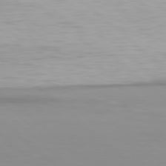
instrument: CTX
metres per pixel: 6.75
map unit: Hpe
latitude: 78.1200
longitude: -170.9325
